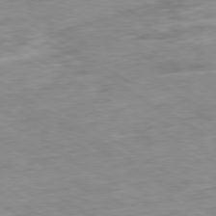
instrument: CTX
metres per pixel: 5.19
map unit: Ap
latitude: -80.0850
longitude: -74.7435
